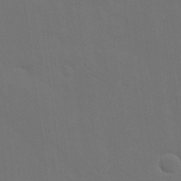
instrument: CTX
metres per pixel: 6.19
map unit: eHh
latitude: 19.3670
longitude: -66.7435
